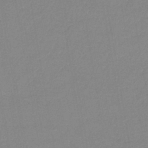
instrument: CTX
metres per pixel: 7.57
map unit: lHb
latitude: -42.0283
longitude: 73.8611
